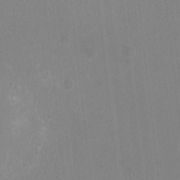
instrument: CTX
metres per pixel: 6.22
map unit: HNhu
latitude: -3.2375
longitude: -1.6127
